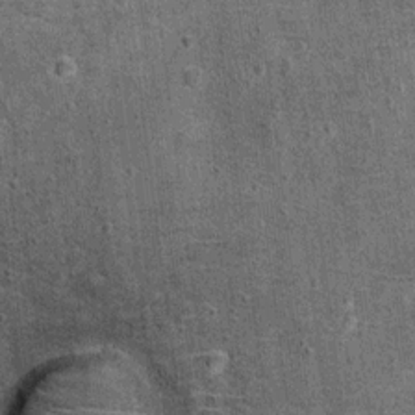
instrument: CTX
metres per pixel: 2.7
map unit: Ht
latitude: 11.6316
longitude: -38.4790
